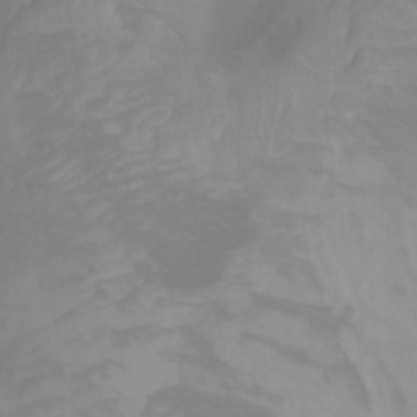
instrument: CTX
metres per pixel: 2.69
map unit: Htu
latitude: -0.5196
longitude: -77.5560
